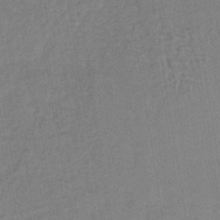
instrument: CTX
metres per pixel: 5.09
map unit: lHb
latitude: -38.3684
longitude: 63.1431
